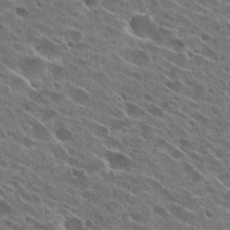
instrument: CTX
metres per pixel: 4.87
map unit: Hto
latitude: 26.8191
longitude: -44.6679
